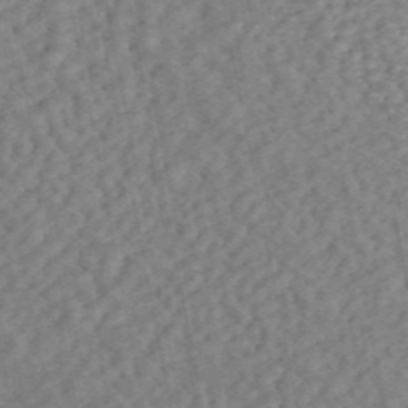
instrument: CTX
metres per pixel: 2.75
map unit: ANa
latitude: 46.1389
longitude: 24.9164
